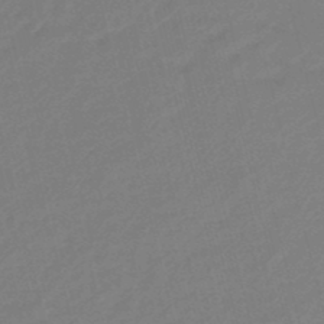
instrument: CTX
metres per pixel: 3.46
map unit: eHb
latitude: -46.8975
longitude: 86.8408
